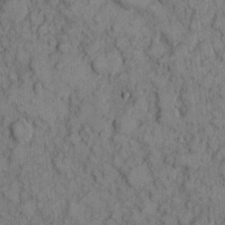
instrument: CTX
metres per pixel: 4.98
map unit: eHh
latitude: 7.8394
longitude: -64.3845
